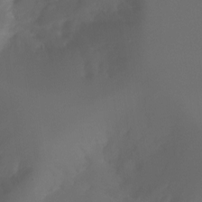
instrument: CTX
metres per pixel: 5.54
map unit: Nhu
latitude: -15.7100
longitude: -57.3292
